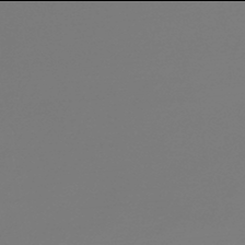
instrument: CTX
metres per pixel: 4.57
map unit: lHb
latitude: -46.0094
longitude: 59.4832
